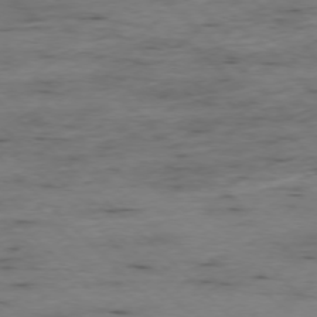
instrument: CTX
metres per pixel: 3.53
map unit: Ap
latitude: -76.7841
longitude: -90.5924
